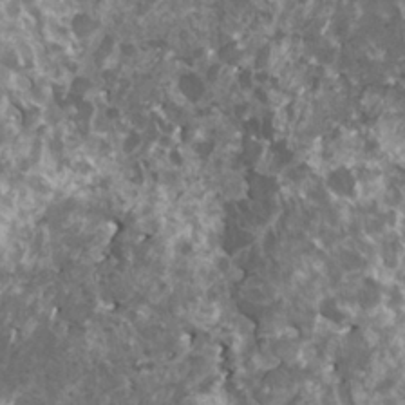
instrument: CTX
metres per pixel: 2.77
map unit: HNhu
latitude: 3.1214
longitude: 6.4062
